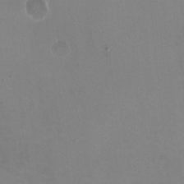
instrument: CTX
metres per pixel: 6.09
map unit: HNhu
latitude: -1.7289
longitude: -3.3292
